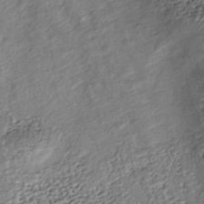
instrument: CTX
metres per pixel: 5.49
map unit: Nhu
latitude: -37.9745
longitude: -81.1970
